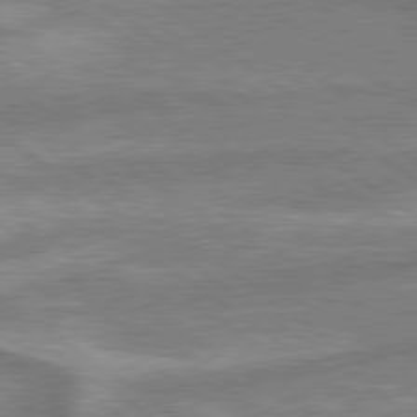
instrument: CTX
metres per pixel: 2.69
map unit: lApd
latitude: 79.3860
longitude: -171.1403
